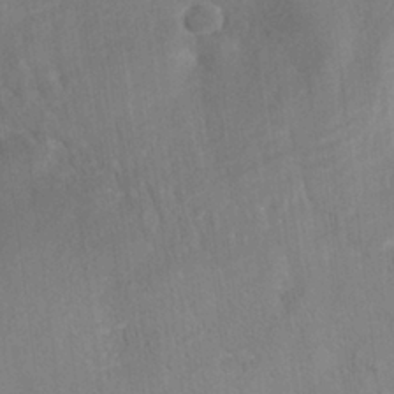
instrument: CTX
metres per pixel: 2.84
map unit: Nhe
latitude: -38.3306
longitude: -119.2726
